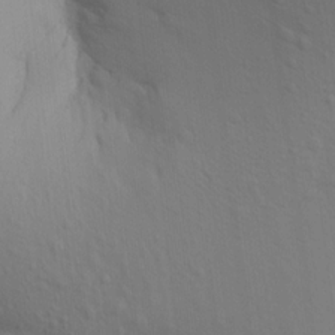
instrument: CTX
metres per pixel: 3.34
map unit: Aa
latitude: 15.6694
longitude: -143.5749
